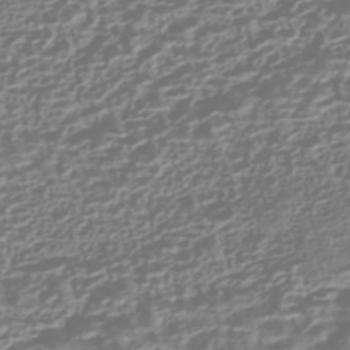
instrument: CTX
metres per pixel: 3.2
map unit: HNhu
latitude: -43.1809
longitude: 106.8219
